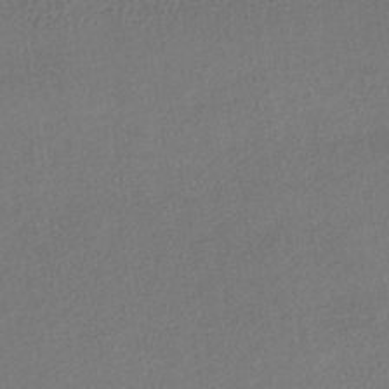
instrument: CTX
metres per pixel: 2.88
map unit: lHb
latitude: -34.6896
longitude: 63.7477
